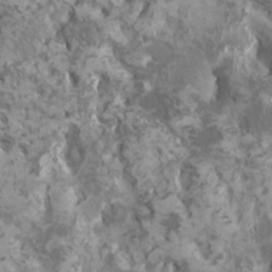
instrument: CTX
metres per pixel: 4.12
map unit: HNhu
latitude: 1.7827
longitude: 7.1809
